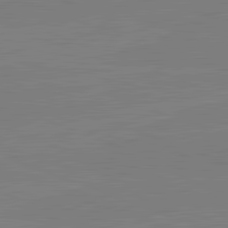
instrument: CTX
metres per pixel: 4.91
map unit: lApd
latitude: 82.1955
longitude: -157.8205
